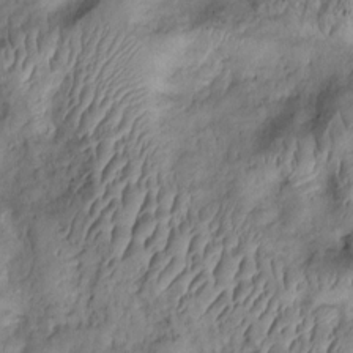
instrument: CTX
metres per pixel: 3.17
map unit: Htu
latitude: 0.9324
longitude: 148.7841
